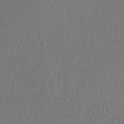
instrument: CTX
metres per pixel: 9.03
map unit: HNhu
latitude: -46.8408
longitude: 104.0094
